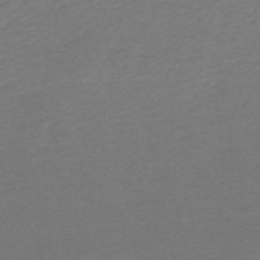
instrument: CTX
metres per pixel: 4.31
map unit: HNb
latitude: -48.3496
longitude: 60.5196
